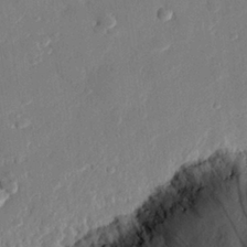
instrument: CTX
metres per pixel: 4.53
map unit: eHh
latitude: 26.8758
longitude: -80.8569
